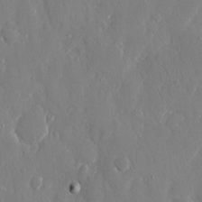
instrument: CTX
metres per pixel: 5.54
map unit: eHh
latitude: 12.5357
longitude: -71.3670
